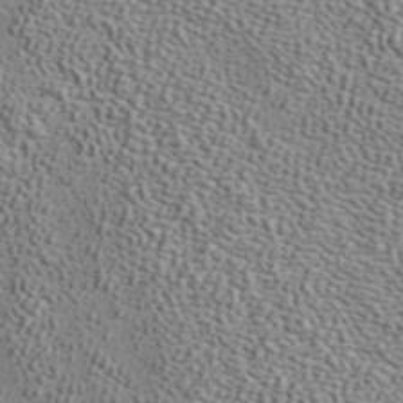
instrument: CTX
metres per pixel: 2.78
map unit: ANa
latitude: 40.0822
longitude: 20.3873
